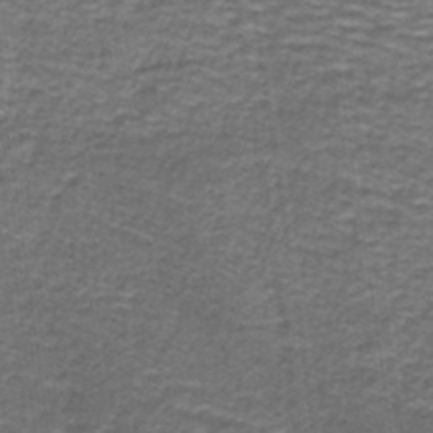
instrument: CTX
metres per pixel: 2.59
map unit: lHb
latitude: -40.8030
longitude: 55.8234
